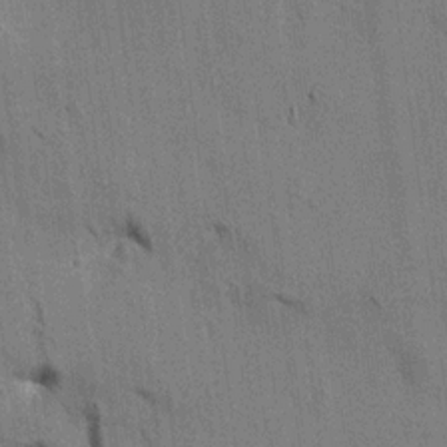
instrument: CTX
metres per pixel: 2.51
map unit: HNhu
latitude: 14.5735
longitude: 11.6344
